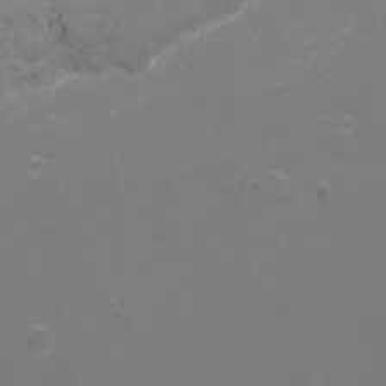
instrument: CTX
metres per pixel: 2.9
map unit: Nhu
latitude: -2.0472
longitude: -76.7057
